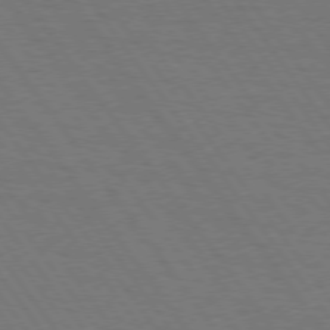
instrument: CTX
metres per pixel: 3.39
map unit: Hpe
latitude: 74.8569
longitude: -137.3482
